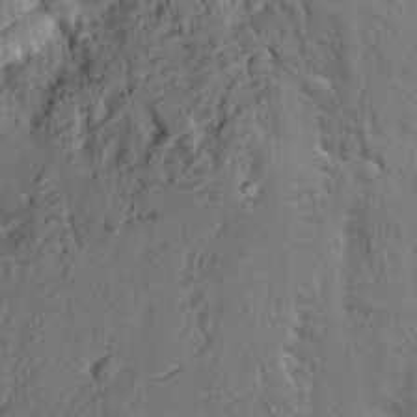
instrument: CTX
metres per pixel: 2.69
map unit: eHh
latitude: 3.1025
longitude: -78.2712
